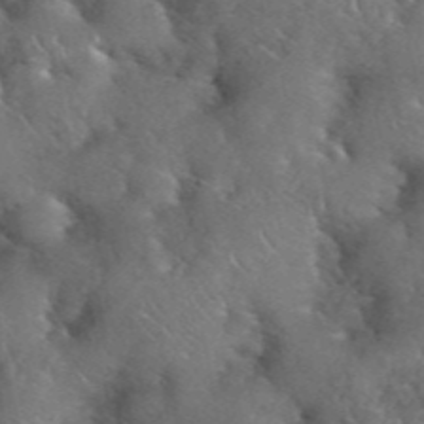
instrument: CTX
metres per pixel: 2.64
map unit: eHh
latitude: 39.9717
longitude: -56.9513
